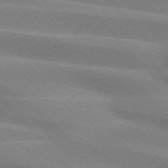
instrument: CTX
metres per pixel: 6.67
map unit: lApd
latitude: 74.1200
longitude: -61.1592
